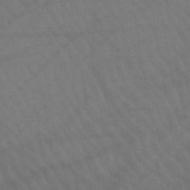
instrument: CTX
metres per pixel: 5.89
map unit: lHb
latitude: -45.7856
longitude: 76.9731
